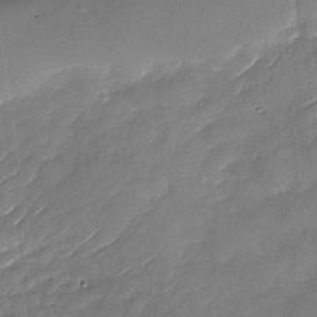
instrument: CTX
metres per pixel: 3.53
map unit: Nhu
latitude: -29.8422
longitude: -73.3482
